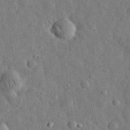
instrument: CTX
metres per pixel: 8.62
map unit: eHh
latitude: 31.6694
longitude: -74.2712
